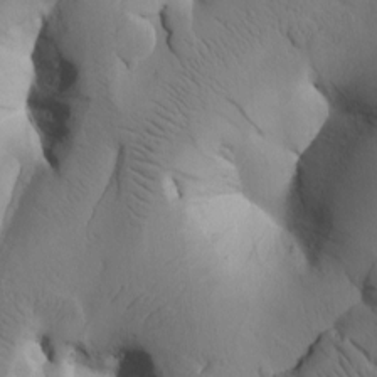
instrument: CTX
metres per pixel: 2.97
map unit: Htu
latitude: 1.2348
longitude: 175.0486
